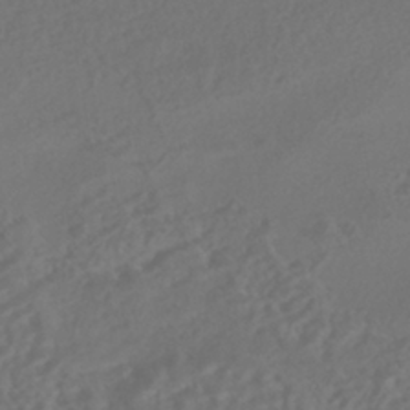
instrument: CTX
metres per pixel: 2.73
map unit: HNhu
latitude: -42.5006
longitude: 106.6519
